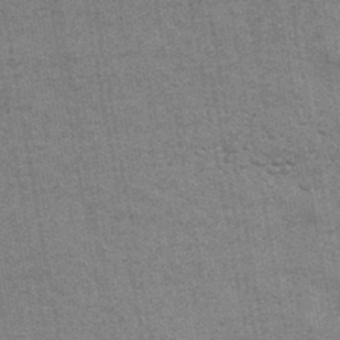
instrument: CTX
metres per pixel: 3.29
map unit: HNhu
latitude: -43.9178
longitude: 90.1606
